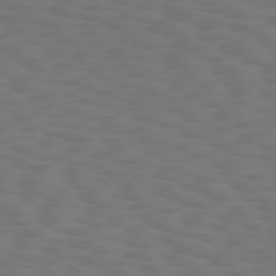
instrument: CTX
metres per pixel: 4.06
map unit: Hpe
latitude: 75.5560
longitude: -133.1403
